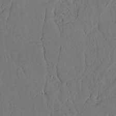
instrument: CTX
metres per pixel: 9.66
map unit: Nhu
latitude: 20.6869
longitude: -75.3860
